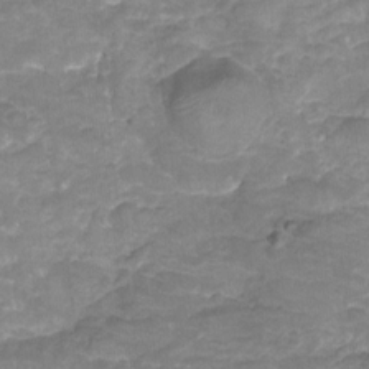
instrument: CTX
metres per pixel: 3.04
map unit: Nhu
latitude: -22.6708
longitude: -56.0255
